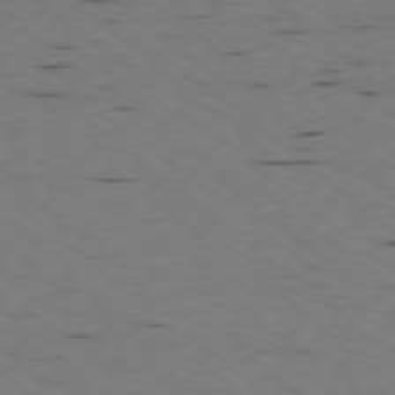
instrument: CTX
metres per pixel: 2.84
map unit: Ap
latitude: -78.3873
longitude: -73.8395
